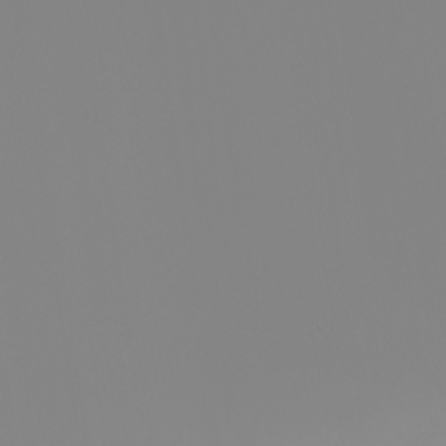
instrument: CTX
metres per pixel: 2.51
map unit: Nhu
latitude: -0.3496
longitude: -75.0458
